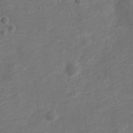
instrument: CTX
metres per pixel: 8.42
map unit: Nve
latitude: -18.9731
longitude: 109.0864
